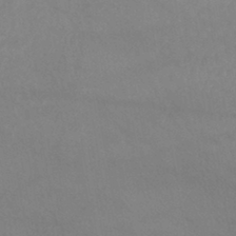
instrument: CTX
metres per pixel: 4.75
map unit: lHb
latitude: -42.1227
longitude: 67.0486
